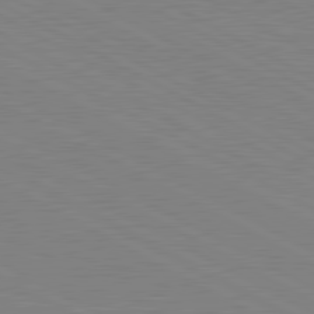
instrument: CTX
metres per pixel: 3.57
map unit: lApd
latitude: 80.9325
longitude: 151.3321
